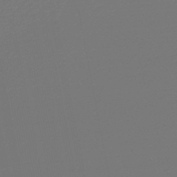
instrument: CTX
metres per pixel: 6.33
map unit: HNb
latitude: -47.3887
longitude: 57.4265
